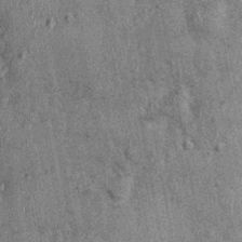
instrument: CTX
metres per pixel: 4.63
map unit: Nhu
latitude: 0.2711
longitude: -16.0633
